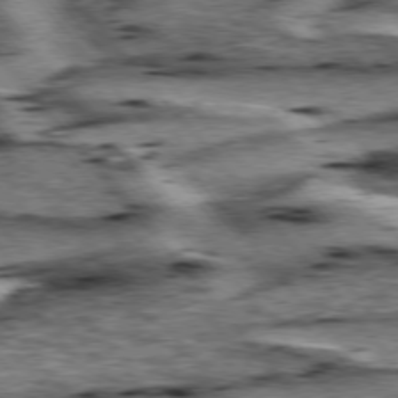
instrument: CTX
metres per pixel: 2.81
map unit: lApd
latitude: 76.3467
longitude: -71.3481
